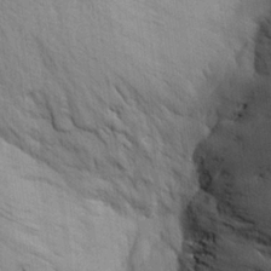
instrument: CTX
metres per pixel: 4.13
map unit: Aa
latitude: 22.0444
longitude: -144.5546
